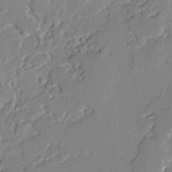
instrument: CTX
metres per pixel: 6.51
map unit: lAvf
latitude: -2.3306
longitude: -109.0836
